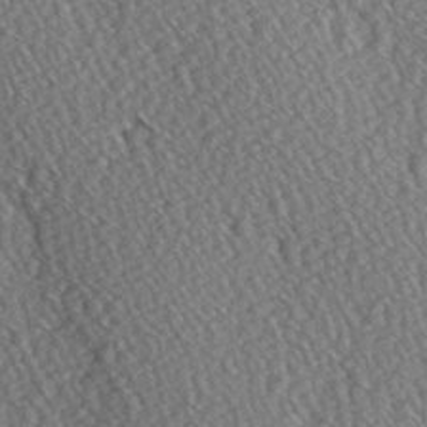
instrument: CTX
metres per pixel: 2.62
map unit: Hve
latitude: 3.2159
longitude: -123.5371
